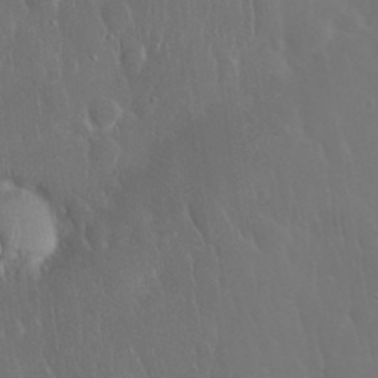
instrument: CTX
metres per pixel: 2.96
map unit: Nhu
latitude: 28.6301
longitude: -66.8946
